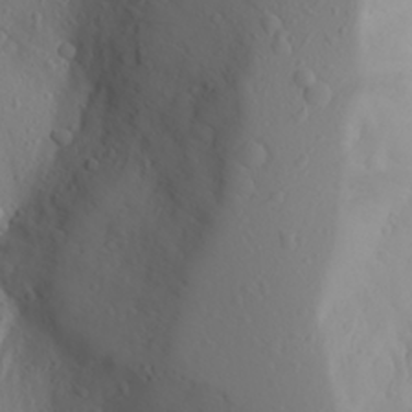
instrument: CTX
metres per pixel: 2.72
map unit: Aa
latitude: 25.4804
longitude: -146.3846
